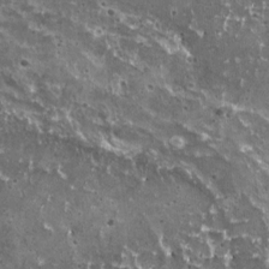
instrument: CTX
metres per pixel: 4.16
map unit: HNhu
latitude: 3.1781
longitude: 5.8989
